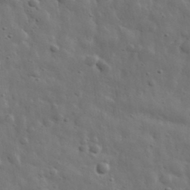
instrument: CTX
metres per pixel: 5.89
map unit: eHh
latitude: 31.9151
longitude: -73.0270
